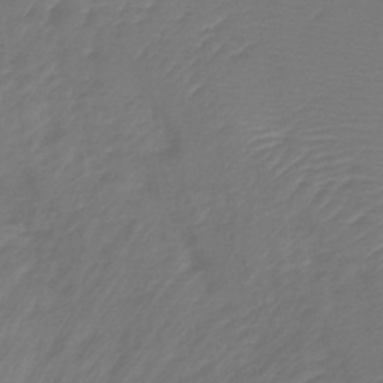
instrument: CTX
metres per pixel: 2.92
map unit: lHb
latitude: -43.1809
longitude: 81.5588
